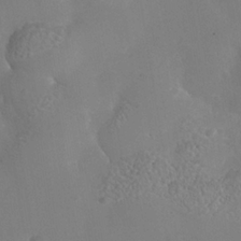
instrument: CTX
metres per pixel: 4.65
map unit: Nhe
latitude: -36.3495
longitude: -130.4601
